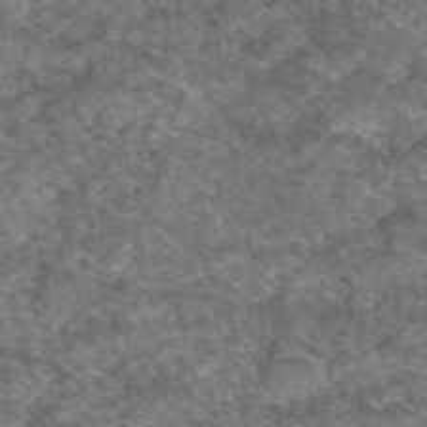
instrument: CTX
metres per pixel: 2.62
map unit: eAb
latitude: 49.3671
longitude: 110.5951
